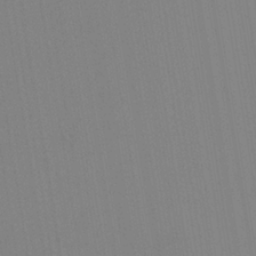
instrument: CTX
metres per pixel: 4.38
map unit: HNhu
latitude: 5.8016
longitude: 4.6140
